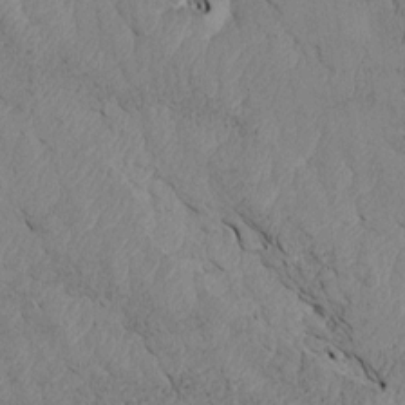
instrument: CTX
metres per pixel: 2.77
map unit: Htu
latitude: 3.7260
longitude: 153.0675
